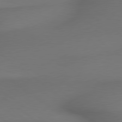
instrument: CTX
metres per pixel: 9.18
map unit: lApd
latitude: 79.5560
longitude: -173.0647
